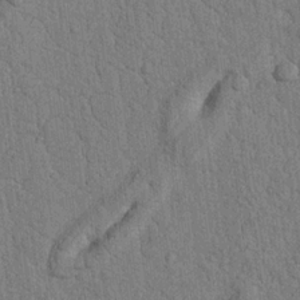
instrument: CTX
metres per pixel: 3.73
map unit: Nhu
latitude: 20.8380
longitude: -76.0633
